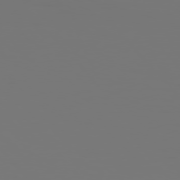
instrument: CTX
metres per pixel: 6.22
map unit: Hpe
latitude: 76.4034
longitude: -139.9906
